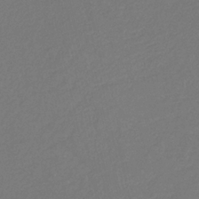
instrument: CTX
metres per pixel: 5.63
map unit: eHb
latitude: -30.0661
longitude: 66.5574
